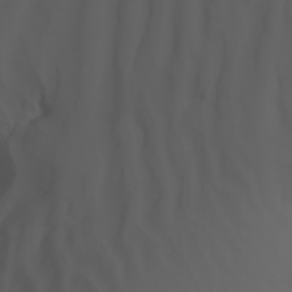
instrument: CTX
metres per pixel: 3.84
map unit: Nhu
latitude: -7.3698
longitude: -85.0081
